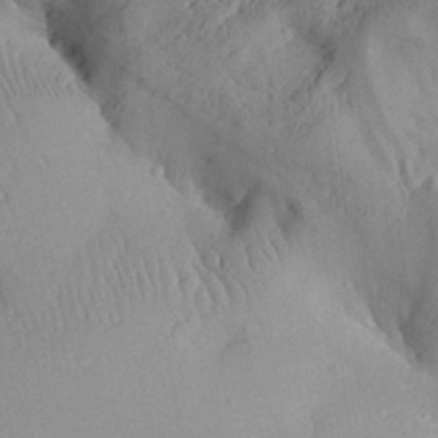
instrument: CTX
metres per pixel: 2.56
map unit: Aa
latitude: 29.0836
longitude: -135.4804
